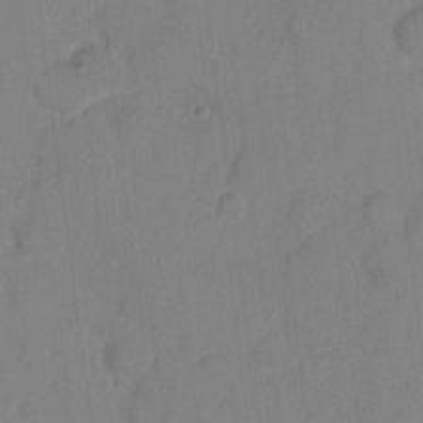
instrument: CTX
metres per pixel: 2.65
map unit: eHh
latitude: 7.2159
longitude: -65.7072
